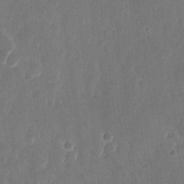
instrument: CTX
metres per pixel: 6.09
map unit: eHh
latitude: 12.0633
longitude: -72.7813
